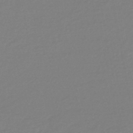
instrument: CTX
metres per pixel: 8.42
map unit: eHb
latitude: -46.1605
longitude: 88.4629
